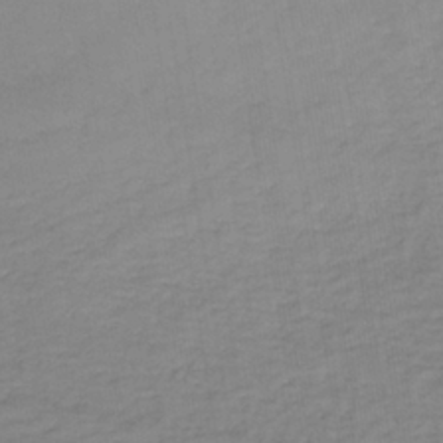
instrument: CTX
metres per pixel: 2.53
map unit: lHb
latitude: -35.6155
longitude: 71.3510
